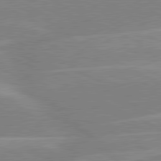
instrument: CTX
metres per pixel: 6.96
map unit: lApd
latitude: 80.7246
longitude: -124.9513
